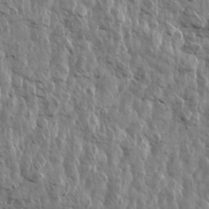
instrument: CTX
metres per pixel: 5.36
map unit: Aa
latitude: 14.4979
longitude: -141.7449
